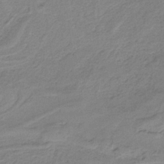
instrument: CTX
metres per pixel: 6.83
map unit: HNb
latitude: -34.5196
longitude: 59.3887
